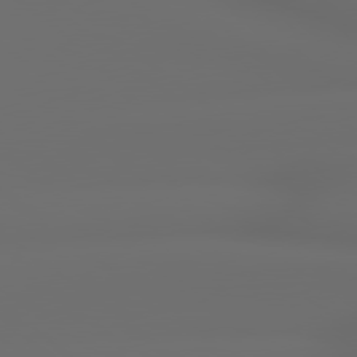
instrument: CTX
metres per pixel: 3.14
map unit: lApd
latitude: 79.2159
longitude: -163.6127
